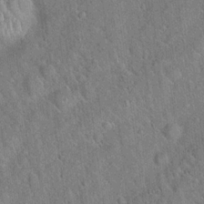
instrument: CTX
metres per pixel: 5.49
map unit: Hto
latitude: 18.8758
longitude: -52.6302
